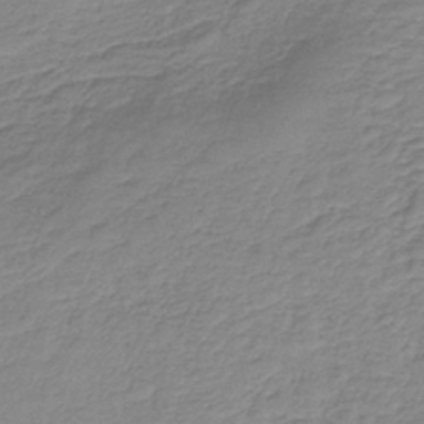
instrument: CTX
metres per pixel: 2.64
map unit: HNb
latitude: -36.4440
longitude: 50.6140
